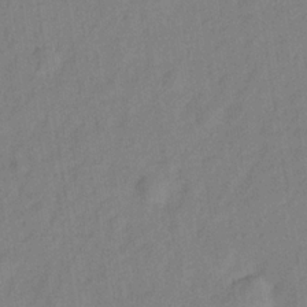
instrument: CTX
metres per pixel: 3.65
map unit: Hve
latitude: -33.2943
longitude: 92.2928
